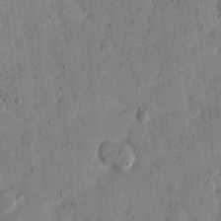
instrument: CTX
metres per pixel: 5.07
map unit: eHh
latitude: 13.4238
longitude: -68.1578
